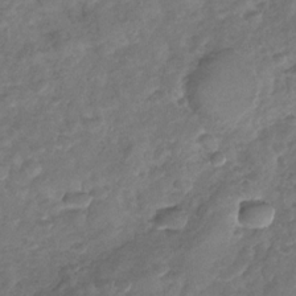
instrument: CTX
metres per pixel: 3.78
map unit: Nhu
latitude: -30.7085
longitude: -60.7624
